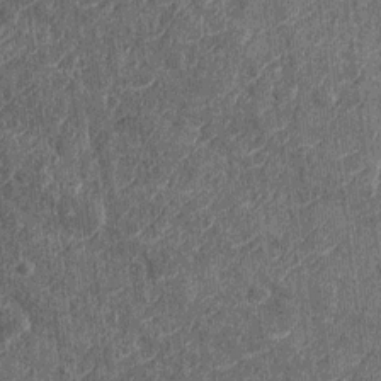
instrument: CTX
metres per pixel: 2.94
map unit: Nhu
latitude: -12.2362
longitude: -22.6679
